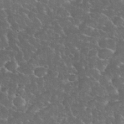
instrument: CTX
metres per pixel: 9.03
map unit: eHh
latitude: 35.3103
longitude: -64.7435
